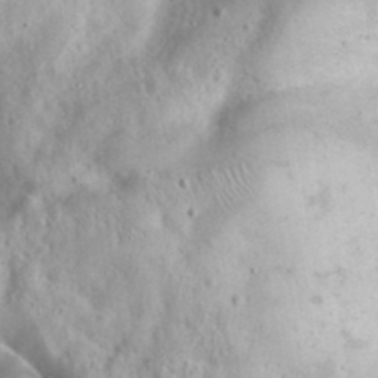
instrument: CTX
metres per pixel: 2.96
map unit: eHh
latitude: 37.0270
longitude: -60.6679
